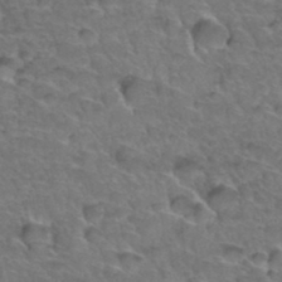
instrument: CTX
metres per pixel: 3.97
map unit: Hto
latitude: 35.1592
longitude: -47.0459
